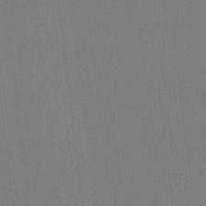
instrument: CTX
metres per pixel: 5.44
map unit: HNhu
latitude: -1.8801
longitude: -6.1011
